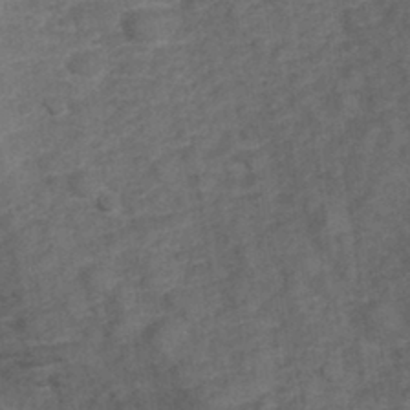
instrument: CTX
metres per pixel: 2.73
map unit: Hve
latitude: 32.5735
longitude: 152.0283
